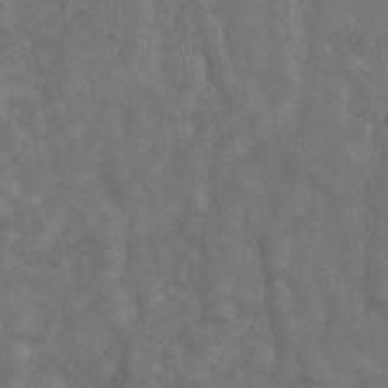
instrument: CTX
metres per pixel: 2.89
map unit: ANa
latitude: -38.9353
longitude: 97.1431
